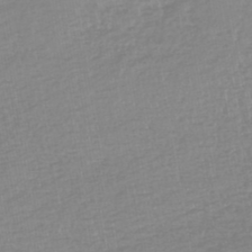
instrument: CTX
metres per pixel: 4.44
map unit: lHb
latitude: -44.2928
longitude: 72.1039
